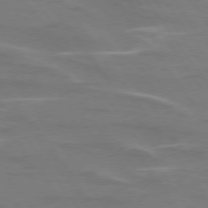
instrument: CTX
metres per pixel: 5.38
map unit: lApd
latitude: 74.8191
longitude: -61.8772
